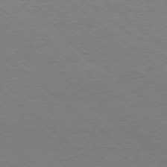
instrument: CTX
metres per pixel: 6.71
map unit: Ap
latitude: -78.8030
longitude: -83.9528
